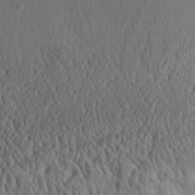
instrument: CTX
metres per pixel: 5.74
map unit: Aa
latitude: 30.7247
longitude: -134.3845
